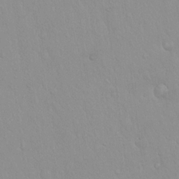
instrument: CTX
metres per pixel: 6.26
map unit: Hto
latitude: 17.0458
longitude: -57.9717
